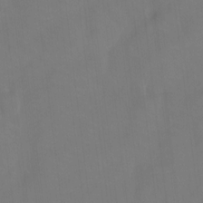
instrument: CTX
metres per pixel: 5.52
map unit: Htu
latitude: -13.9178
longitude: -46.2712
